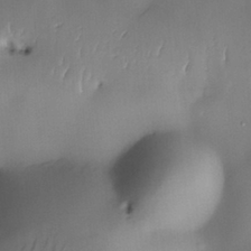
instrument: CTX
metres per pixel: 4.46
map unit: eHh
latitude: -22.4440
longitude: 15.8990
